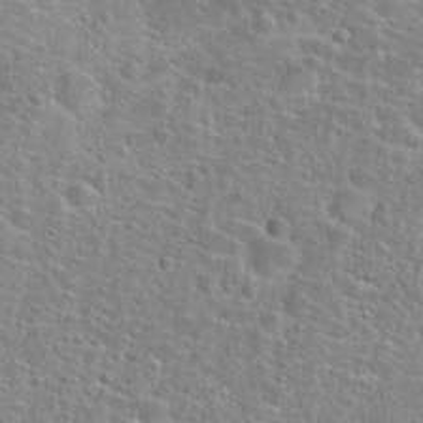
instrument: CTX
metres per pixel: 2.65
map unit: Hto
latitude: 24.8946
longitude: -48.7813
